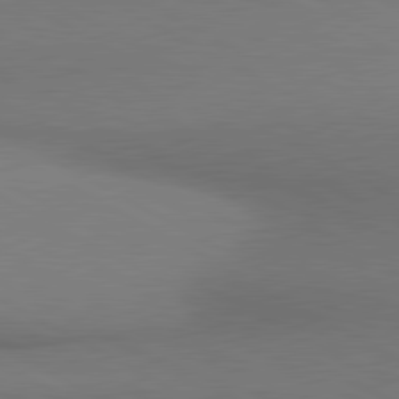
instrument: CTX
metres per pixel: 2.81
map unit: lApd
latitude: 80.9325
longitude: 155.4266
